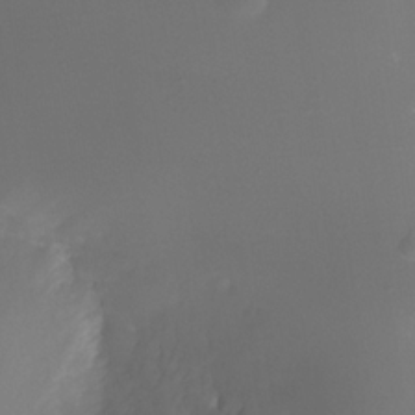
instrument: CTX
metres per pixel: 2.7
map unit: Nhe
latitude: -35.7667
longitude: -117.9717
